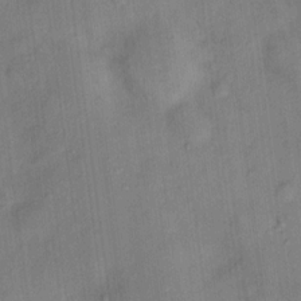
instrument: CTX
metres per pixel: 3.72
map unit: Hto
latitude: 15.4994
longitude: -39.8772
